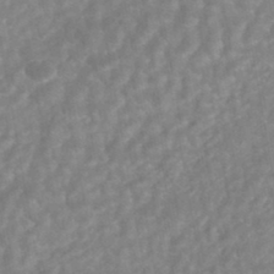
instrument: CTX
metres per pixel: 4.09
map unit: HNhu
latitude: -45.4454
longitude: 92.2739
